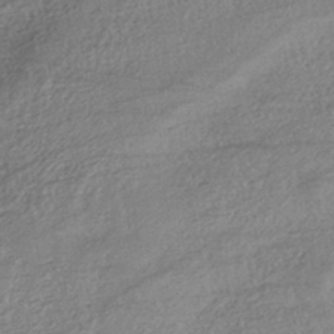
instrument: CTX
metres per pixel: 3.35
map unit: HNhu
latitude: -44.3117
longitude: 103.9745
